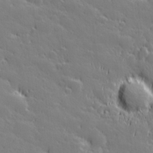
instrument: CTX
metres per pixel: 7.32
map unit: Hve
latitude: 27.2348
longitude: 143.9367
